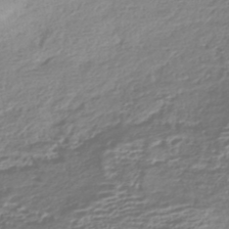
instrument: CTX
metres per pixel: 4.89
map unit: HNhu
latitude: -42.9541
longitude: 103.8422
